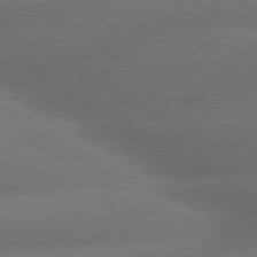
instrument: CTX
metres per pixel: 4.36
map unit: lApd
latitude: 79.9717
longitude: -154.3467
